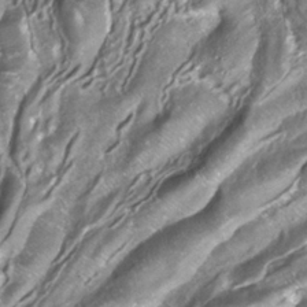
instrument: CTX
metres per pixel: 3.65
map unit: ANa
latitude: -38.4062
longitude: 97.4644
